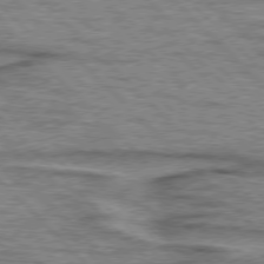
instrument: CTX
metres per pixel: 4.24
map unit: lApd
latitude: 76.7624
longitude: -78.3279
